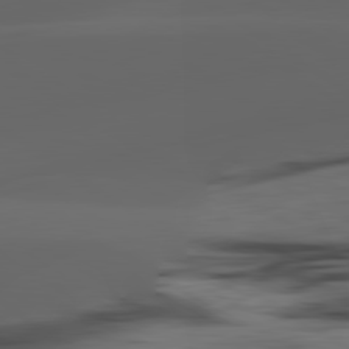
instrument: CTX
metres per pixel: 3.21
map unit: lApd
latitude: 80.9703
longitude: -84.9703
